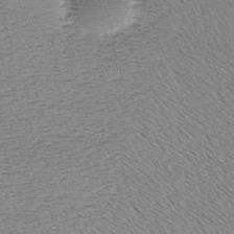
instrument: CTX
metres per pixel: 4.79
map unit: Ave
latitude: -6.4818
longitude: -123.3671
